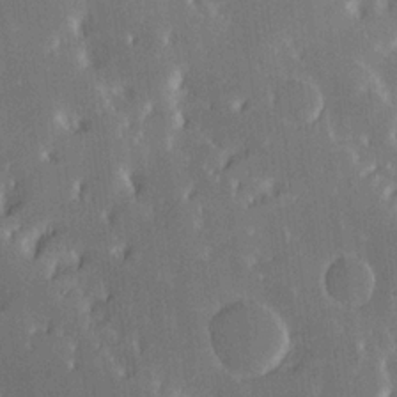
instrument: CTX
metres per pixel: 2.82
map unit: Hve
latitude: 17.7072
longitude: 150.6141
